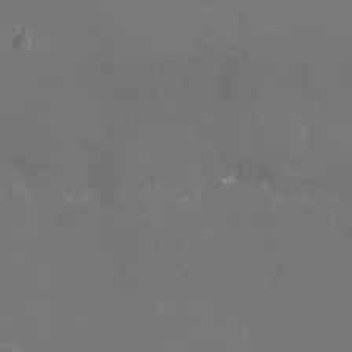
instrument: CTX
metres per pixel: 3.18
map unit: Nhu
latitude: -13.2754
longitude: -64.4412
